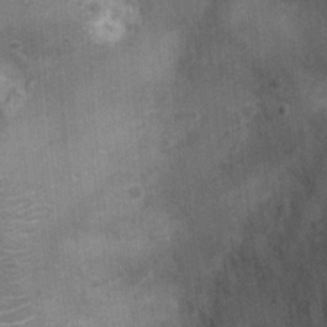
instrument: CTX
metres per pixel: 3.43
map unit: Ht
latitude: -3.9745
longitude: -15.4049
